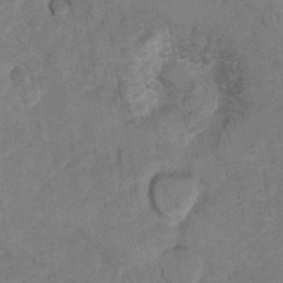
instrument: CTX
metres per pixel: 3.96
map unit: Hto
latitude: 8.2712
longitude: -35.5938
